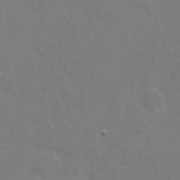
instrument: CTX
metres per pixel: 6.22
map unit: eHh
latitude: 24.1388
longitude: -65.4804
